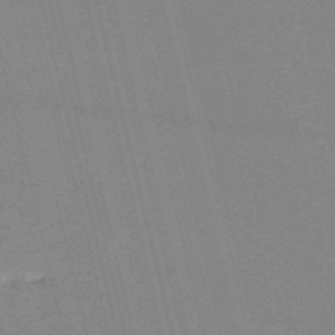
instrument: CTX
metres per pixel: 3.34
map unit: HNb
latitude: -53.2942
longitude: -37.0837
